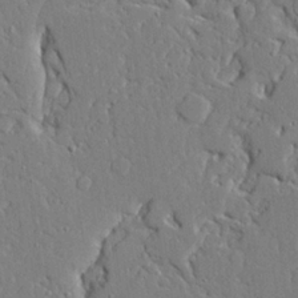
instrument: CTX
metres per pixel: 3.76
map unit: Ave
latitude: 23.7072
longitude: -129.9906
